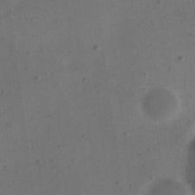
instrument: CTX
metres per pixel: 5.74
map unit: eHh
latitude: 15.9339
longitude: -67.9150
